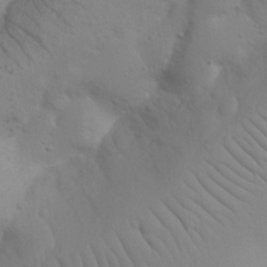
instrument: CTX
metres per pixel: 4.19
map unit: Nhu
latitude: 22.7813
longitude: -74.1578
